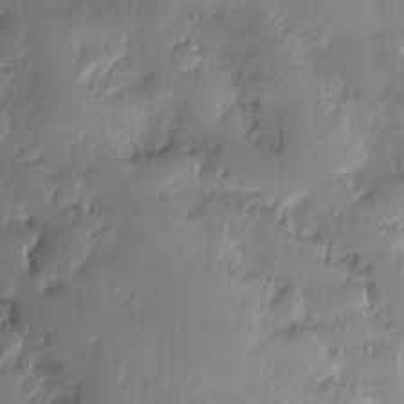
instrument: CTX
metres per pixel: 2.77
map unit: Nve
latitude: -7.0486
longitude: 175.2375
